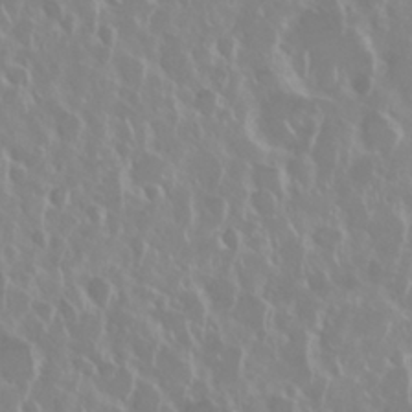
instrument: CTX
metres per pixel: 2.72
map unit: Nhu
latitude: 28.5168
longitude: -61.8016
